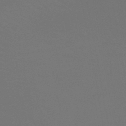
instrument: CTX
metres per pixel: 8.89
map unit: lHb
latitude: -39.9745
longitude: 73.3509
